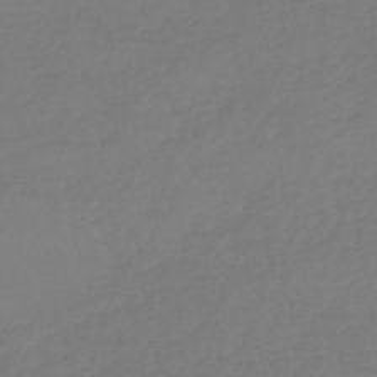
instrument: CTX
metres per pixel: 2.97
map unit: lHb
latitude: -45.0675
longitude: 71.3510
